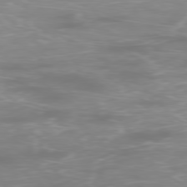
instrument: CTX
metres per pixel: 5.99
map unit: Ap
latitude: -79.2942
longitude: -93.0269
